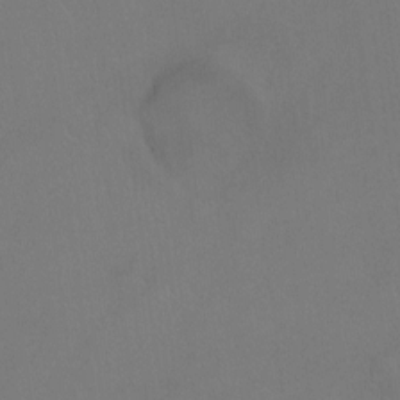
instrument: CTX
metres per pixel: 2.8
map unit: Hto
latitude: -12.5385
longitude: -39.8961
